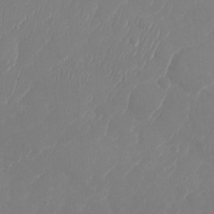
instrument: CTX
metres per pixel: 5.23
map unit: Nhu
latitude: -28.5196
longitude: -64.7057
